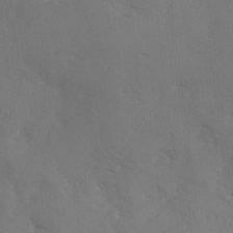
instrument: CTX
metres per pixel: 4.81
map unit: Ave
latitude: 0.2522
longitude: -111.8206
